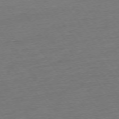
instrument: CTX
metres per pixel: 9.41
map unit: Ap
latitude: -74.9353
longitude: -80.7057
